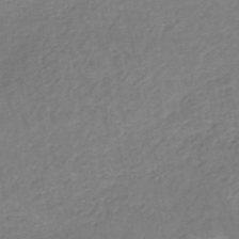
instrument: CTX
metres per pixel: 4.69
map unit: HNb
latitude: -50.5574
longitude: -52.9892
